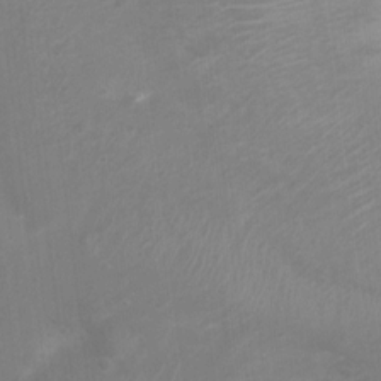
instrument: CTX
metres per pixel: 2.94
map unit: Nhu
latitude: 4.7057
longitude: -17.8394
